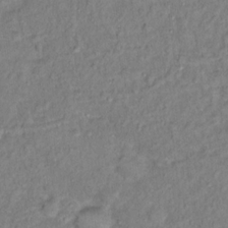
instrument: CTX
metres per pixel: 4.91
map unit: Hto
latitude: 13.7450
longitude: -37.5371
